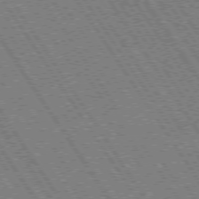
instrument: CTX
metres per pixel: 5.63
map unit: Hpe
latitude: 73.8773
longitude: -141.3481
